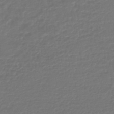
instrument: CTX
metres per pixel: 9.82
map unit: HNhu
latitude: -46.5196
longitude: 99.1998
